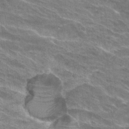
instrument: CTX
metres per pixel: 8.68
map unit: Hto
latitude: 29.9339
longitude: -42.9514
